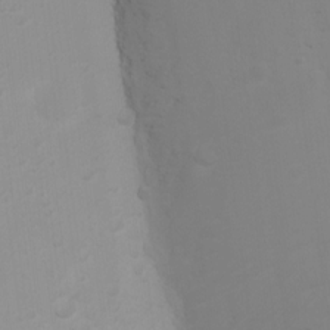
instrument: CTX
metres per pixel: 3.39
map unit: Ht
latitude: 3.5749
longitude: -22.9136
